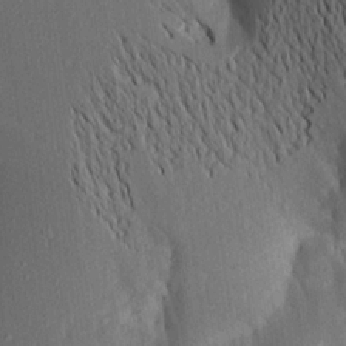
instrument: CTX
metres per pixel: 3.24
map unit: Aa
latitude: 15.8395
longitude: -147.8206
